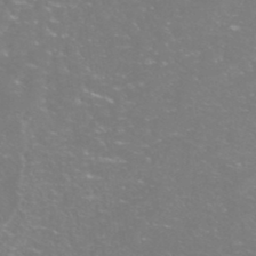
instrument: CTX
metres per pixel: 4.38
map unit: Nhe
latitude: -46.1417
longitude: 152.9541
